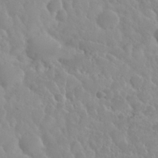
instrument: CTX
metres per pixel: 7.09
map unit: Nhu
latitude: 29.4804
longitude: -55.6694
